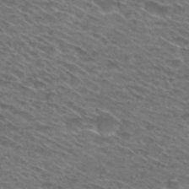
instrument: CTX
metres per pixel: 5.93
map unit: Hto
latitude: 29.2915
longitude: -47.2348
